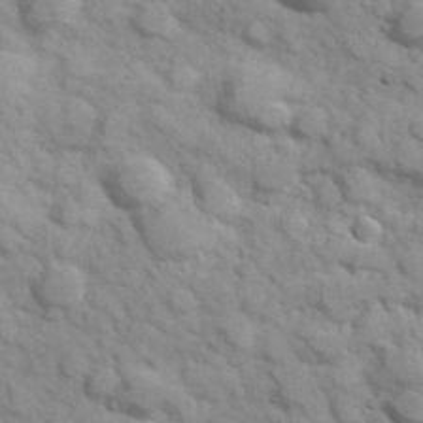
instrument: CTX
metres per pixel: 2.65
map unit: Hve
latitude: 31.8395
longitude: 151.1998
